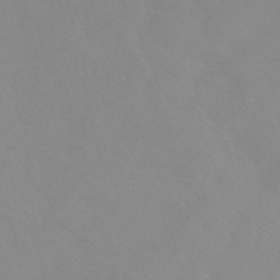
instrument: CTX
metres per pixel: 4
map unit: HNhu
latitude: -40.6707
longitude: 93.4643
